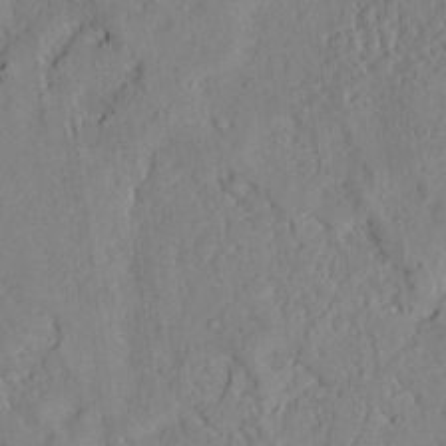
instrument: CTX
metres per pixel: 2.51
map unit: Aa
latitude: 24.4223
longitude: -133.2537
